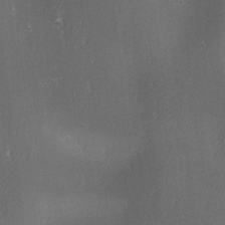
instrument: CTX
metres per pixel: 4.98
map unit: lAa
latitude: 1.6505
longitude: -116.5357
